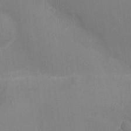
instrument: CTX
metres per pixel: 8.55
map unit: Ht
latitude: -5.8233
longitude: -25.4048
